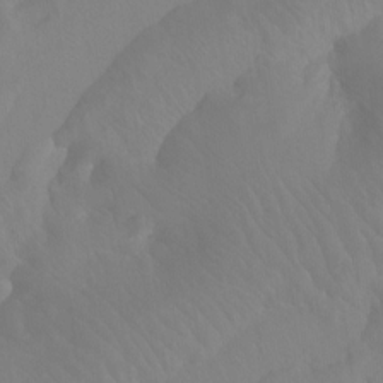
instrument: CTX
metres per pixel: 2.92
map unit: Ht
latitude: -15.4455
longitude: -43.3293
